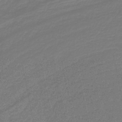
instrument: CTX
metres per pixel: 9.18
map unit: HNb
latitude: -38.3684
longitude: 54.4062
